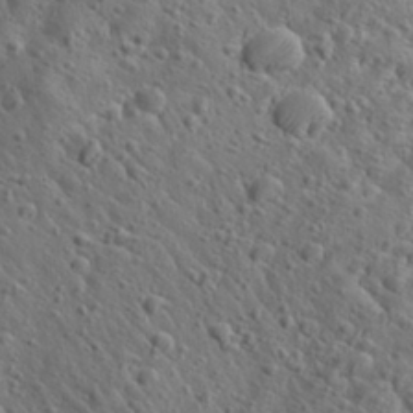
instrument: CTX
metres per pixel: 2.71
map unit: Aa
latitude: 27.0081
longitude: -141.4048
